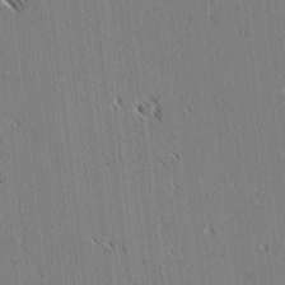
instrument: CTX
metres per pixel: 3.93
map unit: lAvf
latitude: 3.1403
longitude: -106.4412
